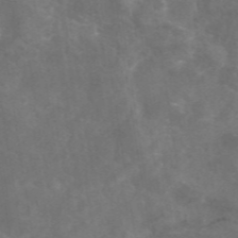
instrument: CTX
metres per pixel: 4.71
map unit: eAb
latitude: 46.7436
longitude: 126.6896
